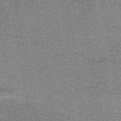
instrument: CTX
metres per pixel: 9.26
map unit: eAb
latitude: -39.0109
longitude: 52.6896
